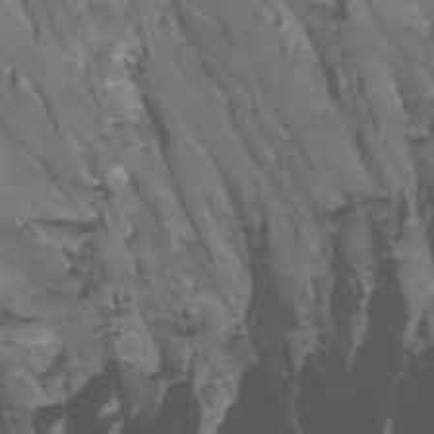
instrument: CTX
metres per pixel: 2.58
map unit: Htu
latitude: -4.9163
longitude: -89.0648
